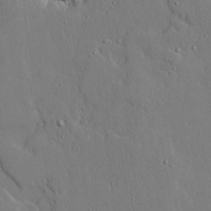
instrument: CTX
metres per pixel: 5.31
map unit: lAvf
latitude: 24.2900
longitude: -110.6302
